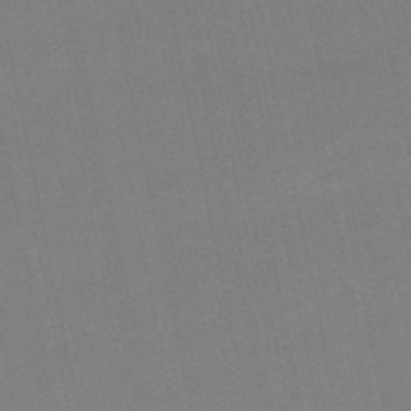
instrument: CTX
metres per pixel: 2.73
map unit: eHb
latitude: -50.1606
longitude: 73.0108
